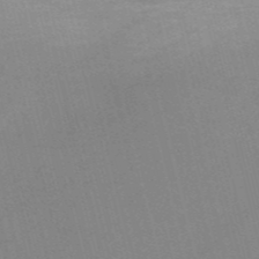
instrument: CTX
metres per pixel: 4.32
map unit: HNb
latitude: -52.7274
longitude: -46.9325
